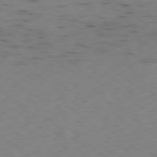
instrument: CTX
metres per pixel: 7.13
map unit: Ap
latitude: -78.5007
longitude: -73.9151
